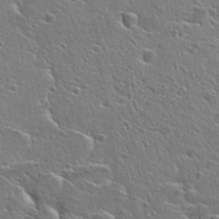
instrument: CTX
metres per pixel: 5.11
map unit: Hto
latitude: 24.9891
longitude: -44.7813
